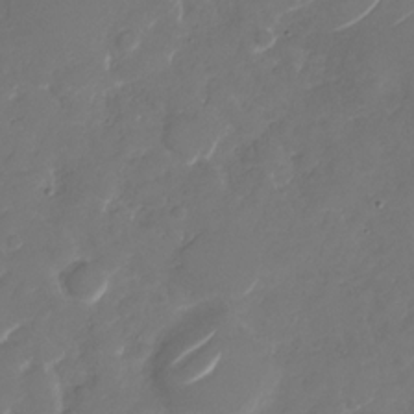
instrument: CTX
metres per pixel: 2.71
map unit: Nhu
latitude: -29.5777
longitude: -70.8947
